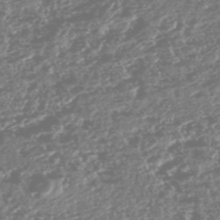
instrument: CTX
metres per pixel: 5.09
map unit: HNhu
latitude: -47.7855
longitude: 31.3887
